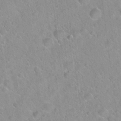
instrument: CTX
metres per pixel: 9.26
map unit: Hto
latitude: 21.0837
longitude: -52.6113
